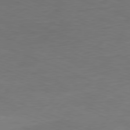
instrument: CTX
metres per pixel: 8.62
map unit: Ap
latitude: -78.3117
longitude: -72.7625
